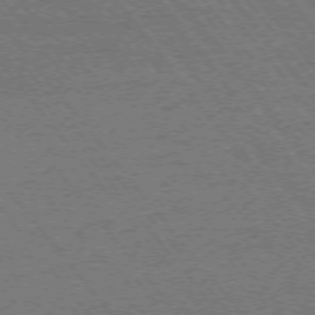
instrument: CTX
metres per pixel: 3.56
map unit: Ap
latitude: -75.0676
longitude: -81.9150
